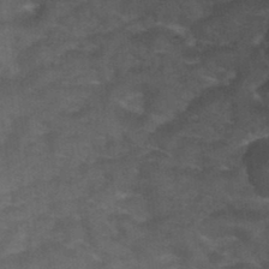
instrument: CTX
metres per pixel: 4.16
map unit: Hto
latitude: 35.0836
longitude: -53.1214
